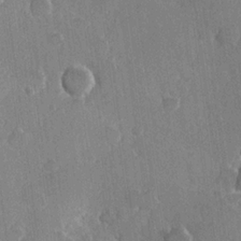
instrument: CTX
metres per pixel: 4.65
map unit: Hve
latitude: 22.3089
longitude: 148.4251
